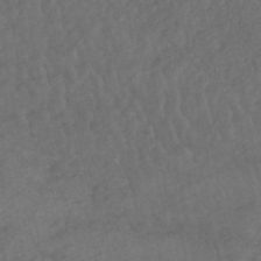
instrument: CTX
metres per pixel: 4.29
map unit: HNhu
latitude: -48.5385
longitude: 97.3510
